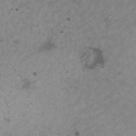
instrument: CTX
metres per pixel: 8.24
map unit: HNhu
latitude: -0.7275
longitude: 2.7463
